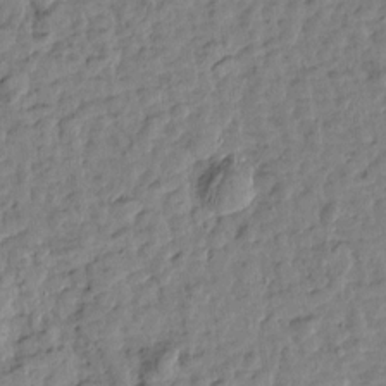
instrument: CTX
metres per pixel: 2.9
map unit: Htu
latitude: 1.0647
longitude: -179.3671
